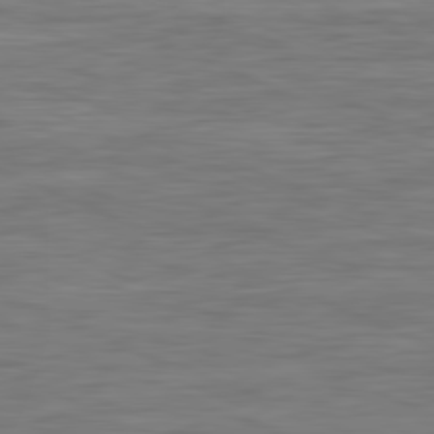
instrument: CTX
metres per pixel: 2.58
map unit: Ap
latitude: -81.7478
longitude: -74.3656
